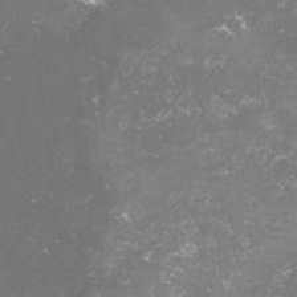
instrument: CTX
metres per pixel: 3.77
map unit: lHvf
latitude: -15.3699
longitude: -98.5923
